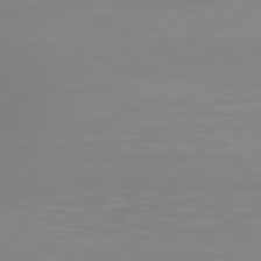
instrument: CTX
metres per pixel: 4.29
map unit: Hpe
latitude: 77.4615
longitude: -175.8583
